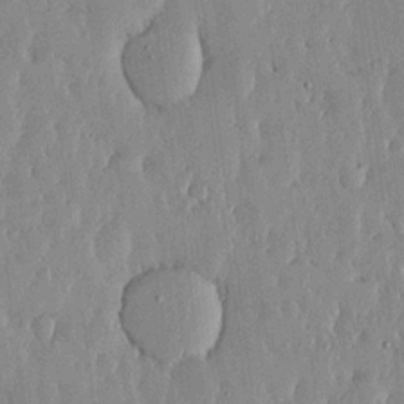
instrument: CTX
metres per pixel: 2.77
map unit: lHvf
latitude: 17.2159
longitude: -115.9528
